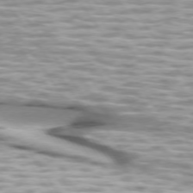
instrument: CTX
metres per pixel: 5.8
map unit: lApd
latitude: 74.0822
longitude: -57.8016
